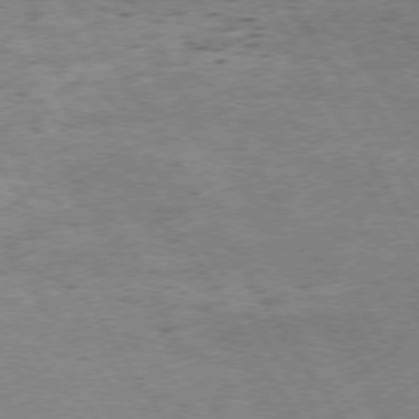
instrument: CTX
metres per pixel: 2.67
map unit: Hpe
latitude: 73.3104
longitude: -143.4616
